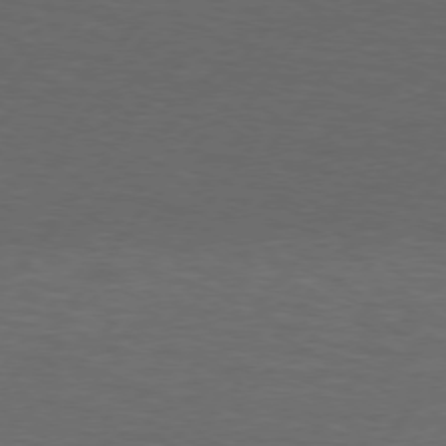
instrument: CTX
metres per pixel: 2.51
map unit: lApd
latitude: 74.4979
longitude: -78.4601
